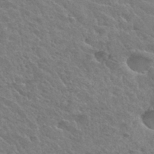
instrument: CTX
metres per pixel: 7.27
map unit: Hto
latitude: 34.0444
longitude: -49.8394
